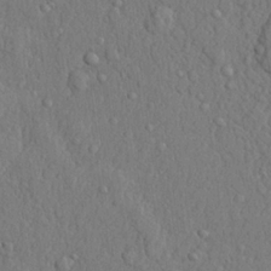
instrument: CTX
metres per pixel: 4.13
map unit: lHvf
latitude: 22.4601
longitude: 142.5384
